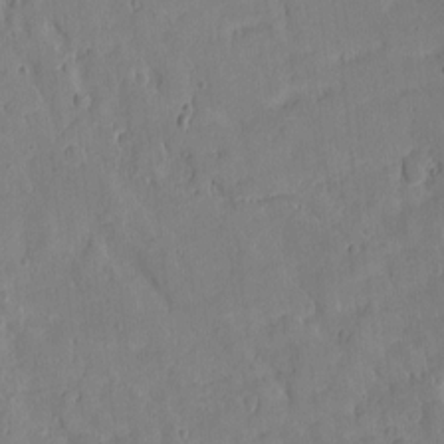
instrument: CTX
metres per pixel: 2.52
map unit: Nhu
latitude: -4.7463
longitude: -152.1011
